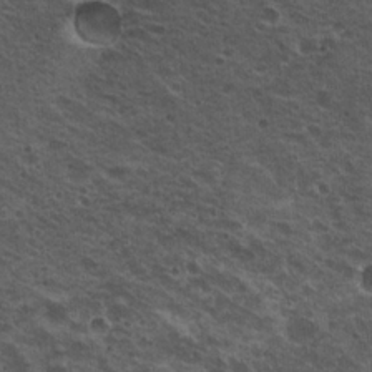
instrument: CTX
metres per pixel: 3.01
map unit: Nhu
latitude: 19.9150
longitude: -31.5938
